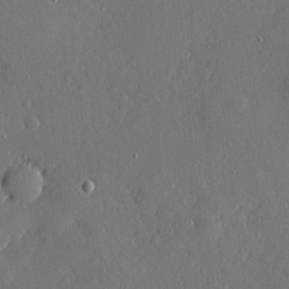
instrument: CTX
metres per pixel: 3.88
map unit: eHh
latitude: 4.7246
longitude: -75.0647
